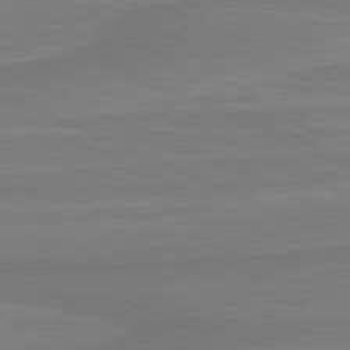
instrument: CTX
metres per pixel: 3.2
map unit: lApd
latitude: 81.4804
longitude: 169.1620
